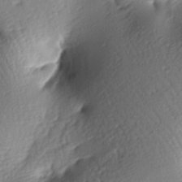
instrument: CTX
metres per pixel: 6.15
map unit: lAa
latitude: -7.6155
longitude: -126.5546
